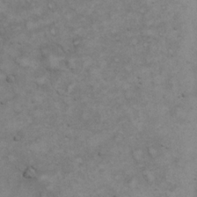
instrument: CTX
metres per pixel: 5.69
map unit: eHh
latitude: 20.6113
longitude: -59.4049
